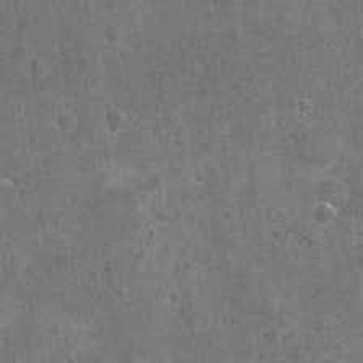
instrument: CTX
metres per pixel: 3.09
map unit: Nhu
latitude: -17.1809
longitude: -56.2522
